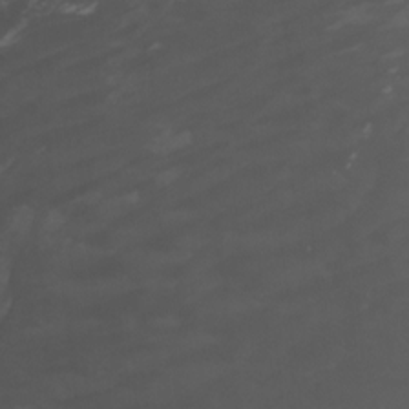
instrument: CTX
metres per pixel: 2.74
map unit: Htu
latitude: -6.8408
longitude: -68.9136
